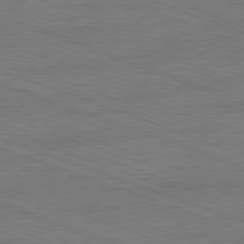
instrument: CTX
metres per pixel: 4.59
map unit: Ap
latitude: -81.5399
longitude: -73.5372
